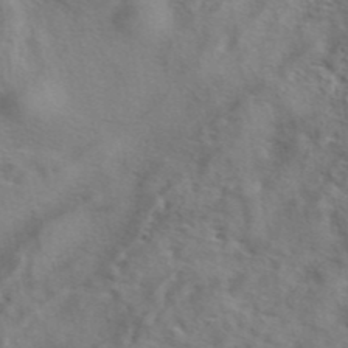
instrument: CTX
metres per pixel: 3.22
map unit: eAb
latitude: 41.7638
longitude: 104.6329
